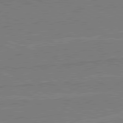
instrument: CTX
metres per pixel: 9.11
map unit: lApd
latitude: 80.6868
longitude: 168.9352
